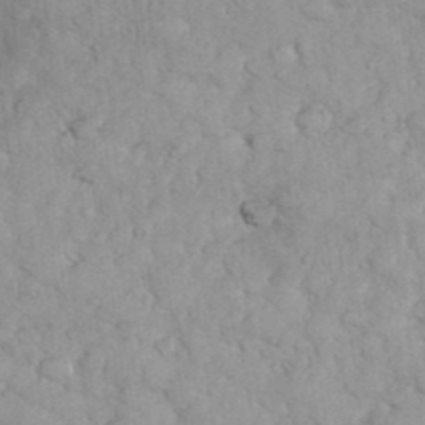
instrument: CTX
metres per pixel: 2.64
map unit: eHh
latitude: 35.4237
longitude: -62.3656
